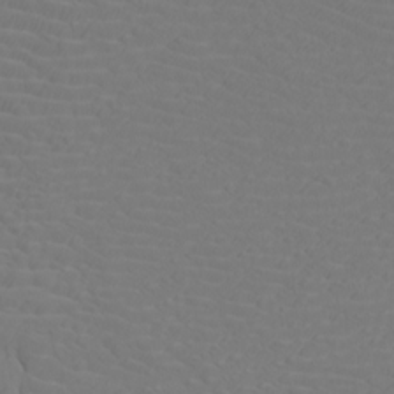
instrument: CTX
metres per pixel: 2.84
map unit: Nhu
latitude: -7.7855
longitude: -68.0444
